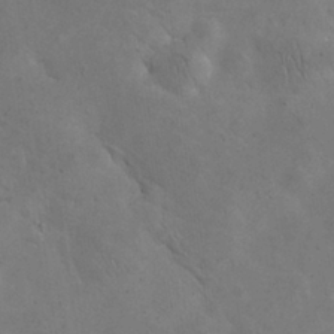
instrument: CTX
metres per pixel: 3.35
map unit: eHh
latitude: 24.5356
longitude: -67.0458
